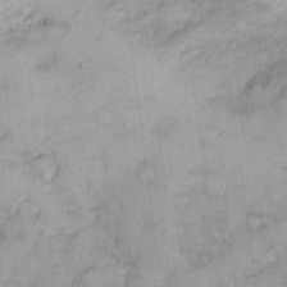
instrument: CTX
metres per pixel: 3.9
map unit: eHh
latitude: 13.1025
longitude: -63.8395
